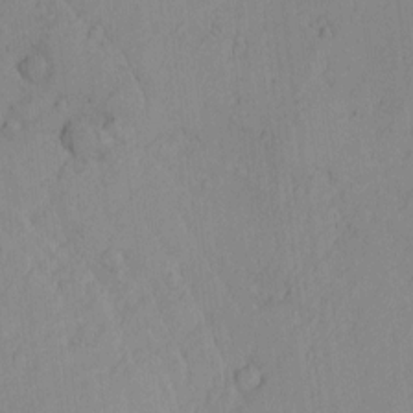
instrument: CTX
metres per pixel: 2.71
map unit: Nhu
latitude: -6.4251
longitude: -153.1026
